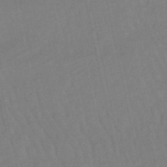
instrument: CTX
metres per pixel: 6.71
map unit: lHb
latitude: -49.4644
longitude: 72.8219
